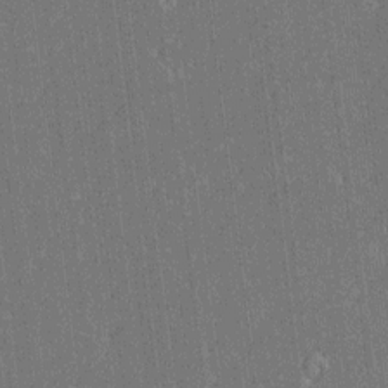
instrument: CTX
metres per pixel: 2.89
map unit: Htu
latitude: -7.1242
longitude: 176.3684
